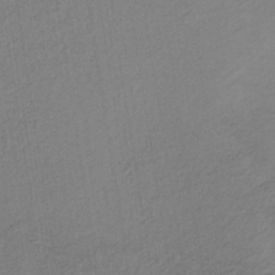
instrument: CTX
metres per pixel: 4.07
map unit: lHb
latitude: -35.7855
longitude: 67.2565
